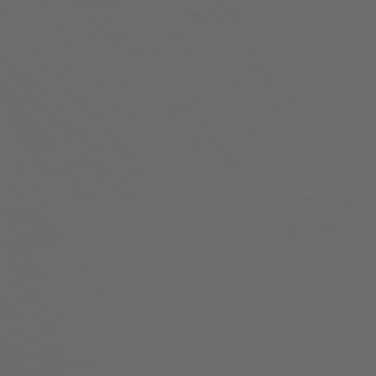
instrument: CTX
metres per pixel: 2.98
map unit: Ap
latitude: -76.3306
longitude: -74.7435
